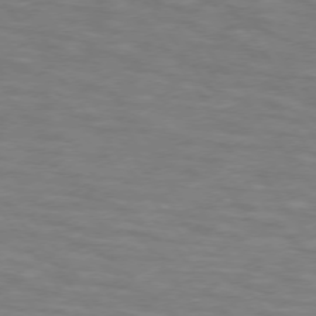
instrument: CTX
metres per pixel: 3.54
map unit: lApd
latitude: 74.5357
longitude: -54.8758
